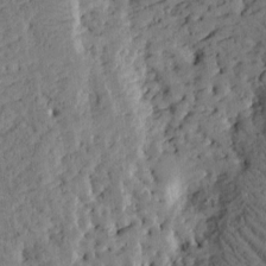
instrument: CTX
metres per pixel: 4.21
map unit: Htu
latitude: -3.0486
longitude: 175.2942
